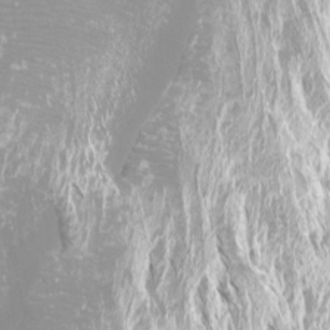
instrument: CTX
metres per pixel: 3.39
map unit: Htu
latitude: -12.4440
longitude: -70.8380
